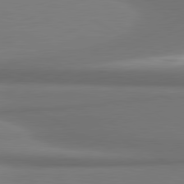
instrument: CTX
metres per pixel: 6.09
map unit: lApd
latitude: 81.2726
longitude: 174.1983
